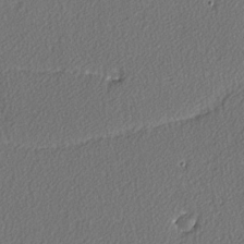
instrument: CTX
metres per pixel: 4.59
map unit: lAvf
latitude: -3.5021
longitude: -108.2144
